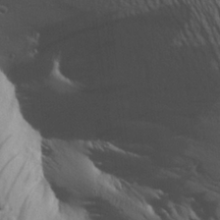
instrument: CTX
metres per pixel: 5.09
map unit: Aa
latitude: 26.2523
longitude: -144.2900
